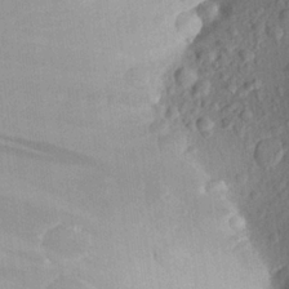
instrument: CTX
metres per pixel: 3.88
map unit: Aa
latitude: 23.2348
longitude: -147.0837
